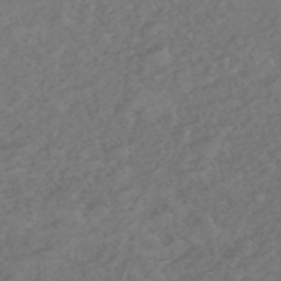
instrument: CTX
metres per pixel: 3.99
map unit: eHh
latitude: -51.1998
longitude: -24.0444
